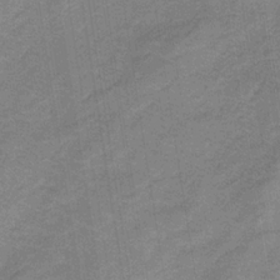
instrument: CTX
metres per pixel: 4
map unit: lHb
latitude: -32.6519
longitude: 66.9353
